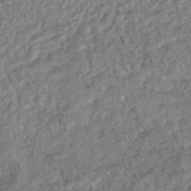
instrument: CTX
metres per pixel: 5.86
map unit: HNhu
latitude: -45.0864
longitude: 104.0283
